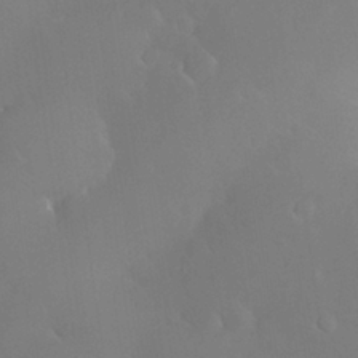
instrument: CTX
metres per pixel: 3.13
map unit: Nhu
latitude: 26.4223
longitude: -57.5182
